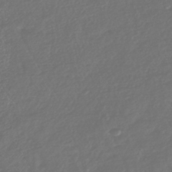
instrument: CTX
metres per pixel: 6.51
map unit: HNhu
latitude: -45.2754
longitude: 107.0676
